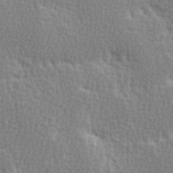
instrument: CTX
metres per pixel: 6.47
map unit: Ave
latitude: -0.0661
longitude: -114.9135
